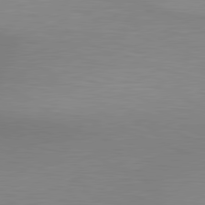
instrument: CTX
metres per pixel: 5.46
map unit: lApd
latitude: 80.3656
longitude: 132.0283
